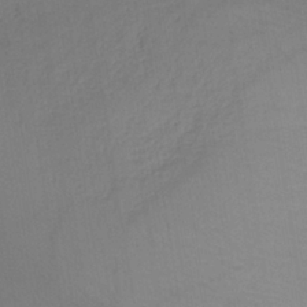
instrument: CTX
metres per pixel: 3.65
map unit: lHb
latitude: -35.8611
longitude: 73.0486
